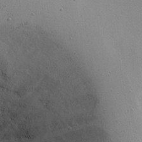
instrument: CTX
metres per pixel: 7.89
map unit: eHh
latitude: 20.8191
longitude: -72.0255
